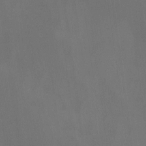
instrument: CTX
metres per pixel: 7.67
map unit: Ave
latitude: 2.1766
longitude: -112.6301
